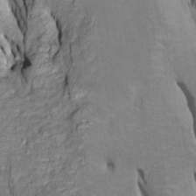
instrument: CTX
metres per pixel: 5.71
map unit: Htu
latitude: -6.8786
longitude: 144.6896
